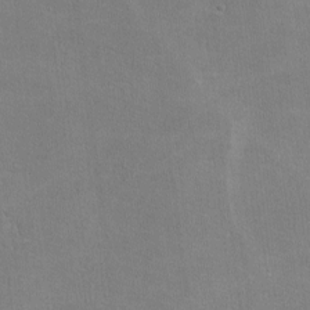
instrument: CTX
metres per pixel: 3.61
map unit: lHvf
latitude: -11.4266
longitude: -101.8017
